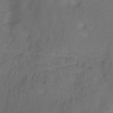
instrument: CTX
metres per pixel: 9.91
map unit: Hto
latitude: -2.6518
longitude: -34.3467
